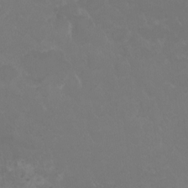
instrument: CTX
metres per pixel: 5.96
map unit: HNhu
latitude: 3.7260
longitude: -1.8205
